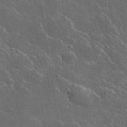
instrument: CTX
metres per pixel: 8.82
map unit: lHvf
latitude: 35.8772
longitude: -91.9906
